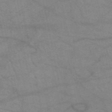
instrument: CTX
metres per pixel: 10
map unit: HNb
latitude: -52.1983
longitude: -43.1403
